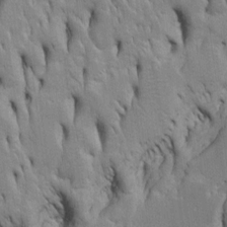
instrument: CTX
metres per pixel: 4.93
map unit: Htu
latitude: -4.5762
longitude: 151.1620
